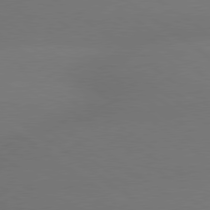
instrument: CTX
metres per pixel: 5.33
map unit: lApd
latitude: 79.0459
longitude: -151.2726
